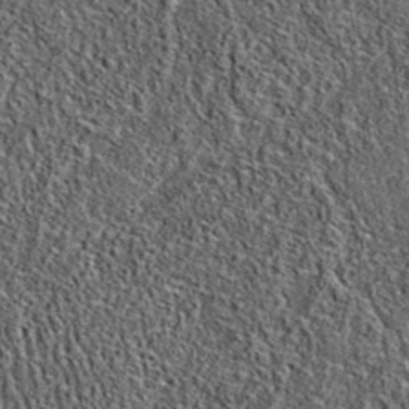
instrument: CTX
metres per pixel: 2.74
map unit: eAb
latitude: 37.1025
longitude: 108.4062
